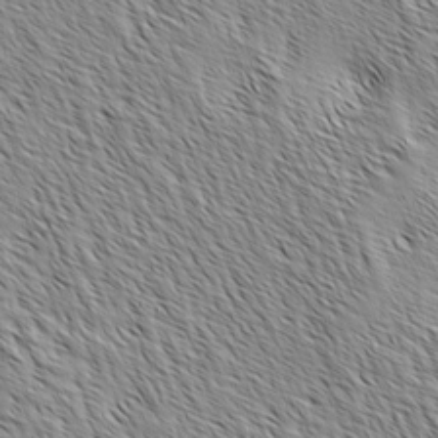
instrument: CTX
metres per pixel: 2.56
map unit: lAa
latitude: -4.4629
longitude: -122.0444
